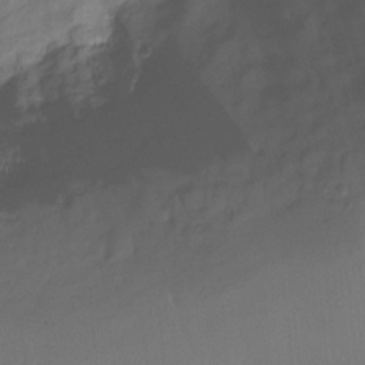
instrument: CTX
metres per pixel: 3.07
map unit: Ht
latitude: -14.4440
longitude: -52.6680
